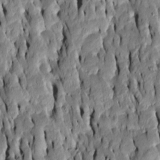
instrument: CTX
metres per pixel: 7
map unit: Htu
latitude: -7.2187
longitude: 144.6896
